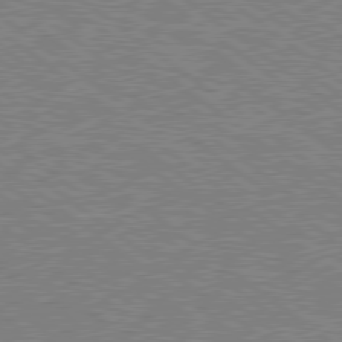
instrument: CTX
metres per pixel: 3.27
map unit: Hpe
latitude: 78.8380
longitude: -168.9892
